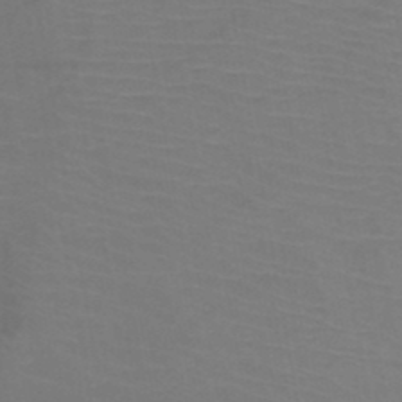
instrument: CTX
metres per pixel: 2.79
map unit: HNb
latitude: -47.2565
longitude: -43.8206
